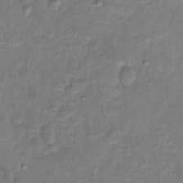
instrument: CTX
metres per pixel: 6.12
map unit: Hto
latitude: 12.4601
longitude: -36.7624
